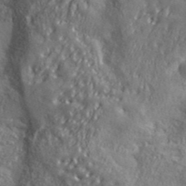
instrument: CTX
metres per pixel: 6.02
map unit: ANa
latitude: 39.9528
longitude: -90.1578
